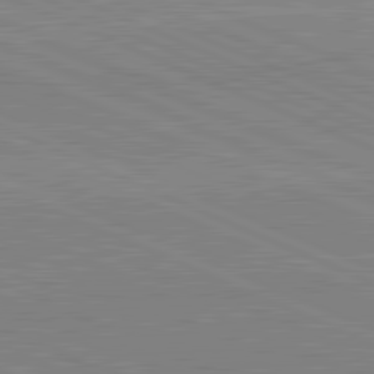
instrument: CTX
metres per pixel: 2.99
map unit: lApd
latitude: 82.0255
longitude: 148.4629
